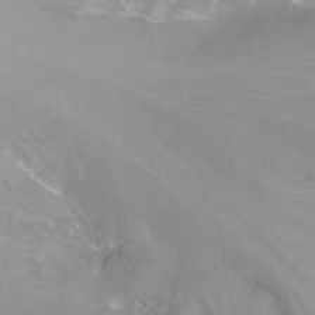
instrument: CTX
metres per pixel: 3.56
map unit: Nhu
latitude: -13.2376
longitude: -57.6693
